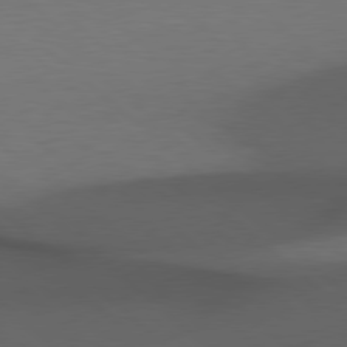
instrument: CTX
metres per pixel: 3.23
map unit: Hpe
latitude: 78.3845
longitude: -161.4615
